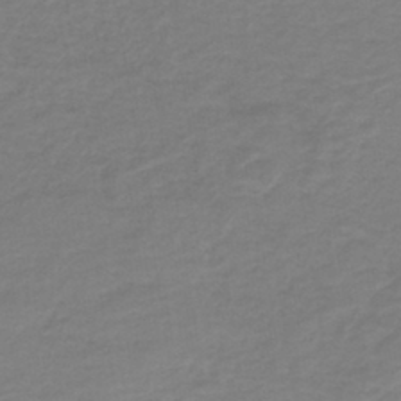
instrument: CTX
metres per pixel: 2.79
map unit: lHb
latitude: -41.4454
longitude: 52.5195
